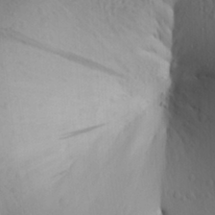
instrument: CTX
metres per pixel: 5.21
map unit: Aa
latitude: 25.7827
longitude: -149.4049
